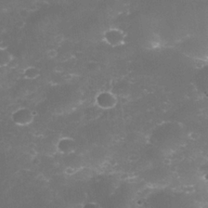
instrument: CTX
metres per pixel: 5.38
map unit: Nhe
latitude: -35.1242
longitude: -145.2348
